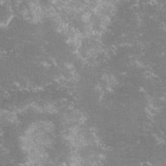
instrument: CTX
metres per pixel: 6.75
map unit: lHvf
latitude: -15.3510
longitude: -100.8569
